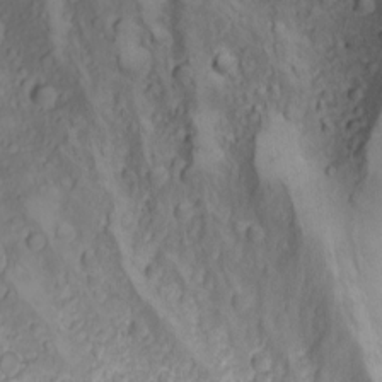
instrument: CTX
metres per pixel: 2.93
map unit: Nhu
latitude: -4.8786
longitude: -86.3089
